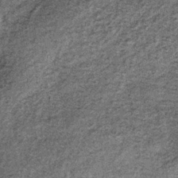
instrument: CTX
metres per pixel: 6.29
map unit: lHb
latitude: -38.2361
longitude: 66.8408
